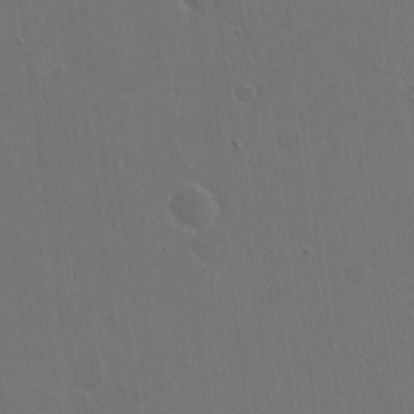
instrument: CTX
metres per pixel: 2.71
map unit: eHh
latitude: 19.2915
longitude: -66.4601
